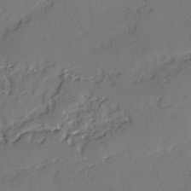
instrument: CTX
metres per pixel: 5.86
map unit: lAvf
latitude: -3.2564
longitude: -107.6883
